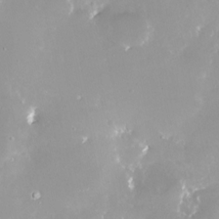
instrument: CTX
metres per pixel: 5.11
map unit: Nhe
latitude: -28.0850
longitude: -109.8583
